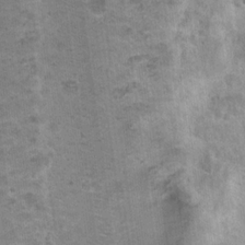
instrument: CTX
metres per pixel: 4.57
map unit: Nhu
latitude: 17.9528
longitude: -31.2915
